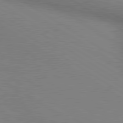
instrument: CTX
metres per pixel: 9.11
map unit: lApd
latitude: 80.3278
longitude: 126.8219
